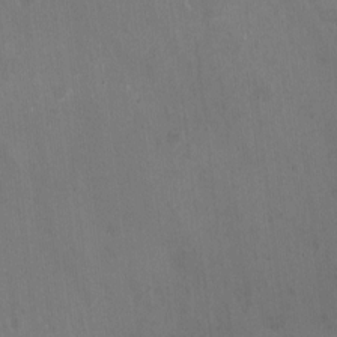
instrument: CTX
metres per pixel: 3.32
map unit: HNhu
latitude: -0.8975
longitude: -2.8002
